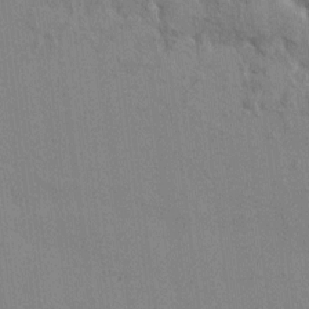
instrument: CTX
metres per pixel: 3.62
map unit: HNhu
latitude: 8.0444
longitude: -3.4426
